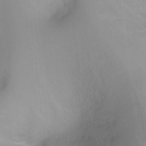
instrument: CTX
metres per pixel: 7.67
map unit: Ht
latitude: -17.1054
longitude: -45.4237
